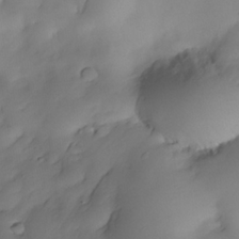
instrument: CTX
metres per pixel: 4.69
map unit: Nhe
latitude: -33.7856
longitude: -144.5168
